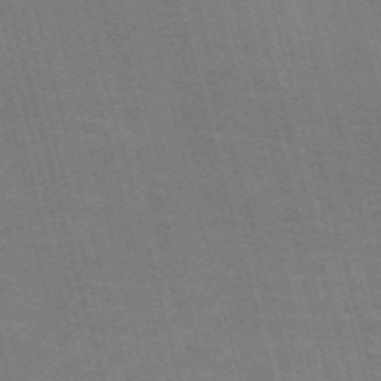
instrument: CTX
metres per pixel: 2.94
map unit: Nve
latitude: -59.1431
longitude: 62.6896
